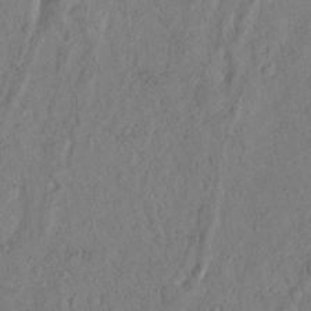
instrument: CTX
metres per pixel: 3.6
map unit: Nhu
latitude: 18.4034
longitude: -77.3103
